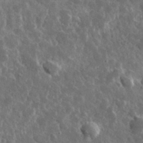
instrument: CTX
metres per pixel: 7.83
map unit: lHvf
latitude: 35.9528
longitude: -88.7436
